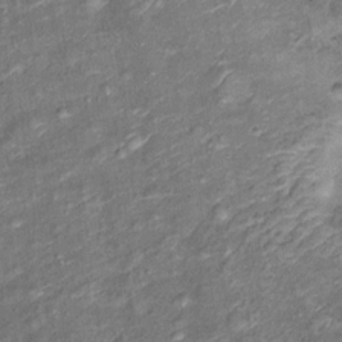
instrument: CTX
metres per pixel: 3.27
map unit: Ht
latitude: 14.6680
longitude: -40.4601
